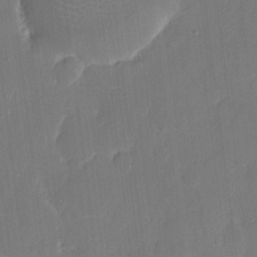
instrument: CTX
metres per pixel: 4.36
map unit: eHh
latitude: 6.7057
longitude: -68.6491
